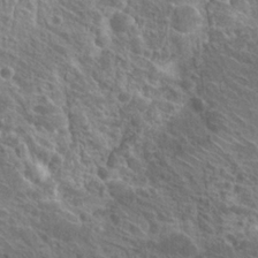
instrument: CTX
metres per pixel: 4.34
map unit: Hto
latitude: 23.5371
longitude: -38.8758
